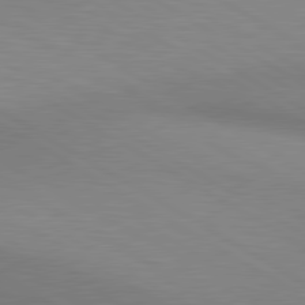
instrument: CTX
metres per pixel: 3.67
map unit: lApd
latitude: 80.4979
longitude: 130.7085
